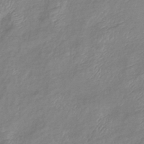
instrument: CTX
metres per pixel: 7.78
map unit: eHb
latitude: -40.9542
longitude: 81.5777
